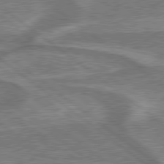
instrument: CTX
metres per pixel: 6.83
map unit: lApd
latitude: 79.5371
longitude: 174.6896
